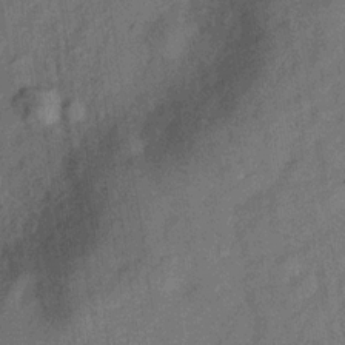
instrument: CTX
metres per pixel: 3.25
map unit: Hve
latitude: -30.6518
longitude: 92.0283
